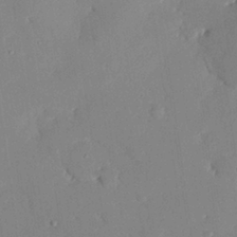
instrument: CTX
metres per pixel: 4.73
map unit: eHh
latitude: 27.7639
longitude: -81.1025
